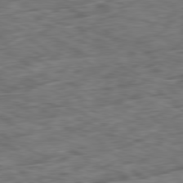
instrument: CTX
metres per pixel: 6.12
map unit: Ap
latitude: -80.8219
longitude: -73.2915
